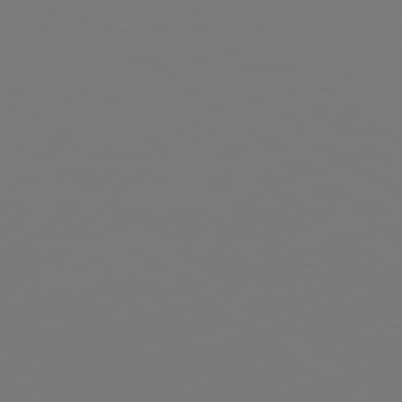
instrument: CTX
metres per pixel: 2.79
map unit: lApd
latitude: 79.2159
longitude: -175.2915
